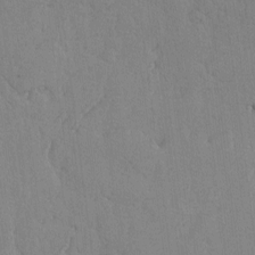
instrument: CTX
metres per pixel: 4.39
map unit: lAvf
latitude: -6.0472
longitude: -114.1388
